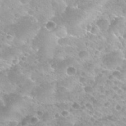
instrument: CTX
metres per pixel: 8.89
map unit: Nhu
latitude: 27.6883
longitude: -54.9514
